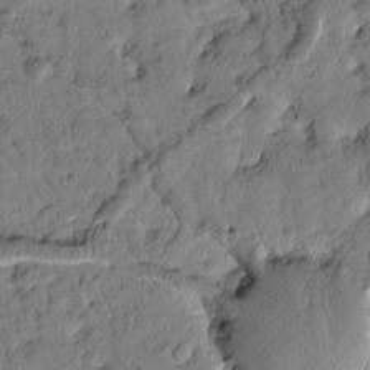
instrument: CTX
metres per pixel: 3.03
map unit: Htu
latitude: 1.5560
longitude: 177.4643
